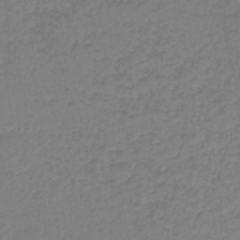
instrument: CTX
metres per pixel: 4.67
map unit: lHb
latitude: -44.5385
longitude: 59.6532
